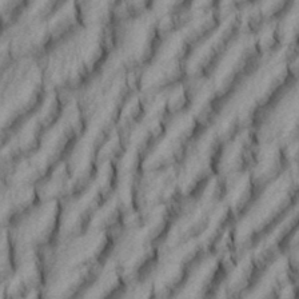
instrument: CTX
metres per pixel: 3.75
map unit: eHh
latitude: 34.6490
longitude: -137.4427
